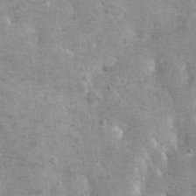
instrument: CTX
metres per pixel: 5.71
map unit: Hto
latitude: 11.3293
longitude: -36.4601
